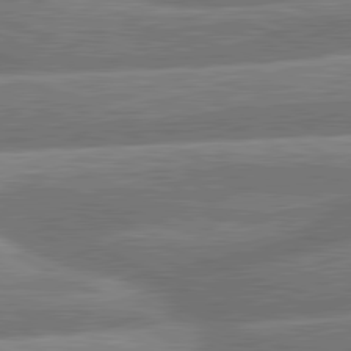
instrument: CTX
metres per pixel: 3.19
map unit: lApd
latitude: 81.1970
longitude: -167.1970
